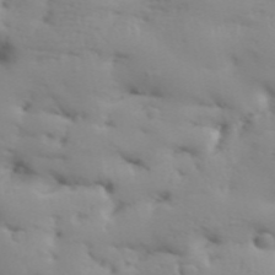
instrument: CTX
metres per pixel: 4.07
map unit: Aa
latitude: 33.5371
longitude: -143.9150
